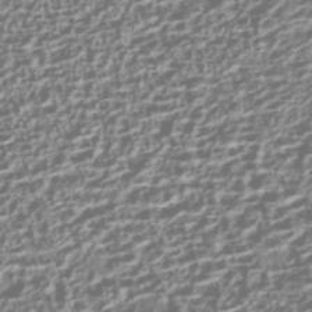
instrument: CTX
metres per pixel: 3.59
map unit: Nhe
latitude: -45.1998
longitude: 151.7667
